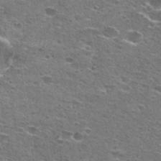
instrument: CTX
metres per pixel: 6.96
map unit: Hto
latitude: 27.3860
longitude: -47.5749
